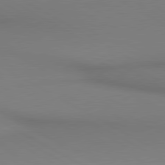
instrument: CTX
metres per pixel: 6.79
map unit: lApd
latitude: 80.6113
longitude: 146.5762
